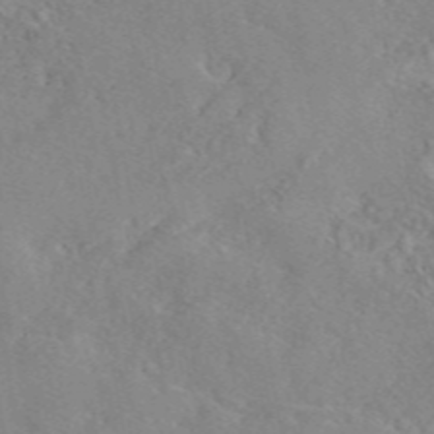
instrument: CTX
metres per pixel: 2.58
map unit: eAb
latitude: 45.8961
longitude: 112.2929
